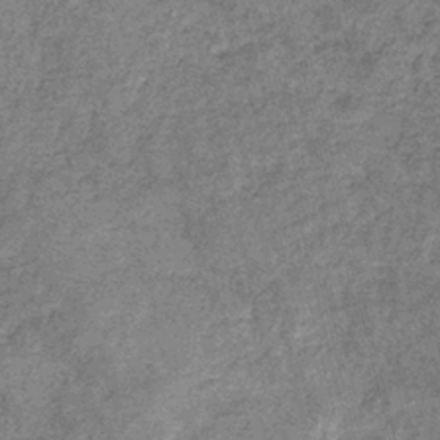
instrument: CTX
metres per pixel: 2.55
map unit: eHb
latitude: -31.6155
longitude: 70.9542
